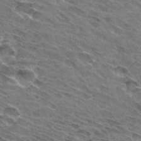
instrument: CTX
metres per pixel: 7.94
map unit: Hto
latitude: 32.3089
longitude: -44.6301
